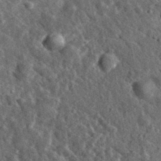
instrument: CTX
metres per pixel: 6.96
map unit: eHh
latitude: 34.8191
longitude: -79.0459
